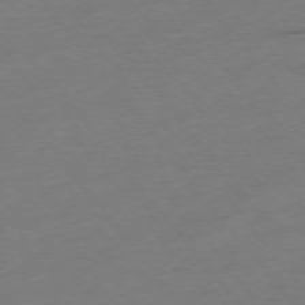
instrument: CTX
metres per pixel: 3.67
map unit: Hpe
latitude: -75.8612
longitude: -12.6491
